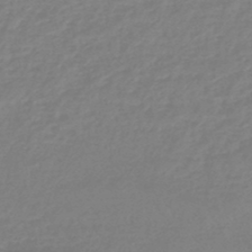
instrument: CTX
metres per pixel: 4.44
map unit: eHb
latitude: -45.8045
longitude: 81.5966
